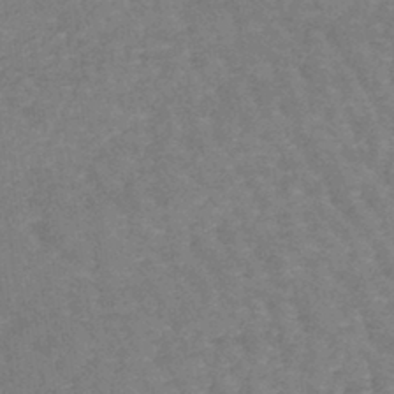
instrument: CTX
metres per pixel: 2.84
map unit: lHb
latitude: -41.1242
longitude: 66.3873
